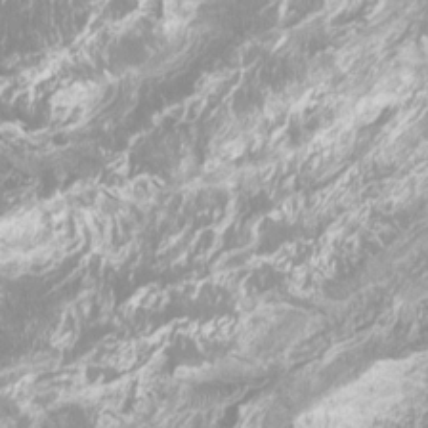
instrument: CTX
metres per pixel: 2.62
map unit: Htu
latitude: -6.9730
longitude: -49.0836
